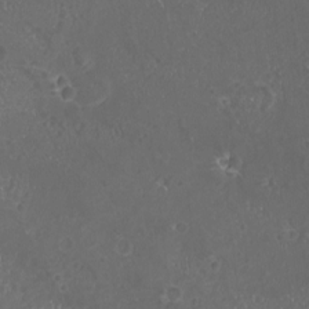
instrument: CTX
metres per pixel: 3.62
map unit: HNhu
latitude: -2.0283
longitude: 11.0487
